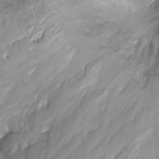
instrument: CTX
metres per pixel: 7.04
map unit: Nhu
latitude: -9.3698
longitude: -76.9702
